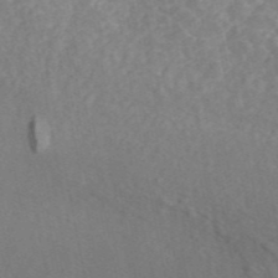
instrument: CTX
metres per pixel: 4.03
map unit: ANa
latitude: 45.1025
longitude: 24.6518
